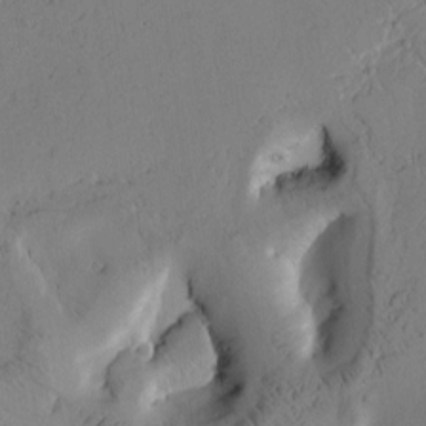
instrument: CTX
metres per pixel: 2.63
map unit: Htu
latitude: -3.1998
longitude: 169.8800
